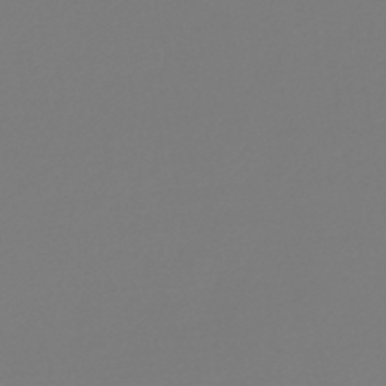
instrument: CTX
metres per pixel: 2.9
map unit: lHb
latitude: -45.9556
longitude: 76.2550
